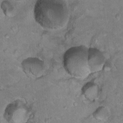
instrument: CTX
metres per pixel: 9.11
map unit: Hto
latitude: 18.0822
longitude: -35.5560
